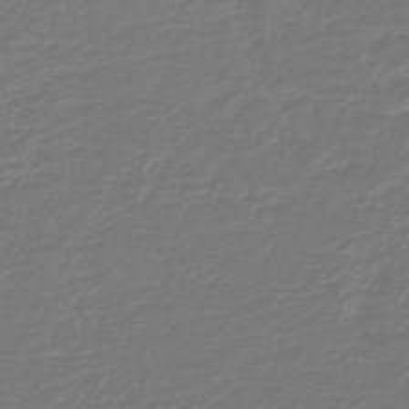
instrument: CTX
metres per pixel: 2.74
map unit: HNb
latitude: -47.1809
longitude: 54.4251
